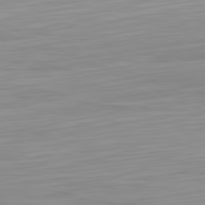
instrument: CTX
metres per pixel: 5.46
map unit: Hpe
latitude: -81.6722
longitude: 19.9556
